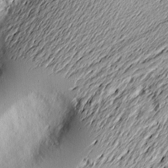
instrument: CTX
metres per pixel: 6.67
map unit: Nve
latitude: -9.0675
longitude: 173.4643
